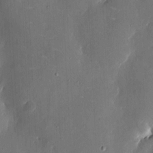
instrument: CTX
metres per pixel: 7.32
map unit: eHh
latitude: 5.8961
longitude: -68.8758
